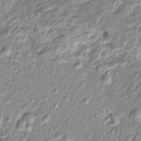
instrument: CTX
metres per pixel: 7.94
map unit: Htu
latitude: -5.3131
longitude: 157.4454
